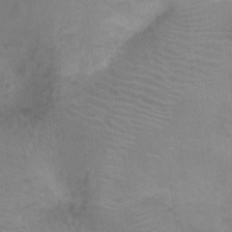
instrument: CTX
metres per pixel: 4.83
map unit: Nhu
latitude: -14.9353
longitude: -25.5560
